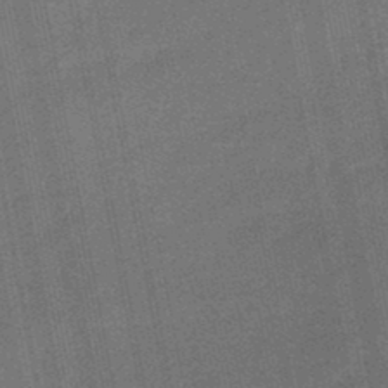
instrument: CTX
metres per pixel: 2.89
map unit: eHb
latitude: -47.5588
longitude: 86.6141
